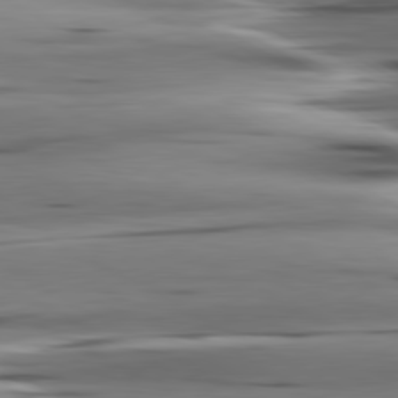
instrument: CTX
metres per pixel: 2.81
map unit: lApd
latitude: 80.8191
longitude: -122.6679
